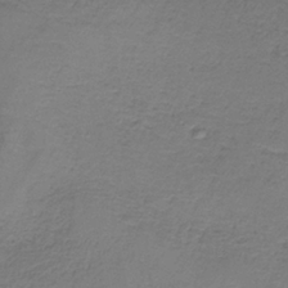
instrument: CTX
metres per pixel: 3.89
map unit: HNb
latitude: -35.7667
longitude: 53.7477
